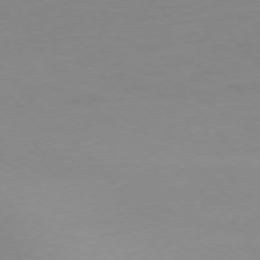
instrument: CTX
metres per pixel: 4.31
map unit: Ap
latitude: -76.5763
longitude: -71.8961
